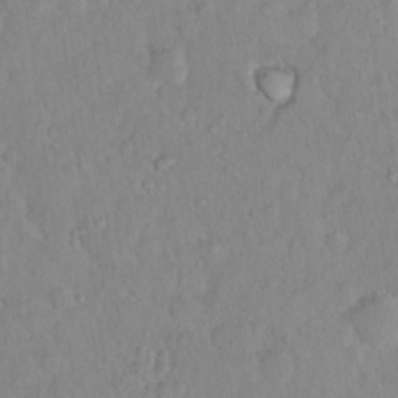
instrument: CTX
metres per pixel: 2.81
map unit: Hto
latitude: 13.2915
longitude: -37.1214
